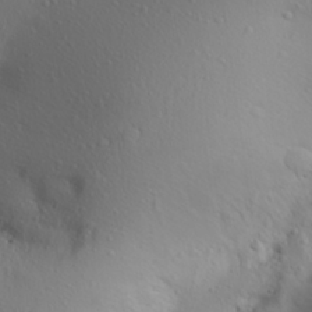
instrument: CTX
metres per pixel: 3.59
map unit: Aa
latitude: 27.7450
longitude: -146.1011
